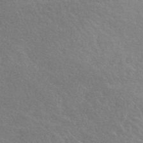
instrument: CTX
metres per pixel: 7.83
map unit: HNhu
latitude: -42.5006
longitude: 92.7463
